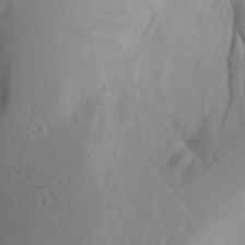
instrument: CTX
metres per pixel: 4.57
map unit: Aa
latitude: 26.4790
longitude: -147.1215
